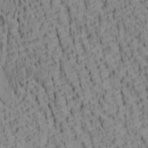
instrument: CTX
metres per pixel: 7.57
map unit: lAa
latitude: 6.9892
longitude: -115.4426
